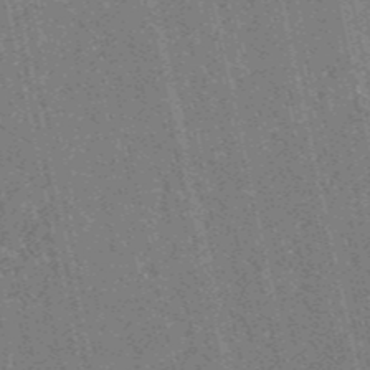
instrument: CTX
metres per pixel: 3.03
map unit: HNb
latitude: -53.9556
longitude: -38.0822
